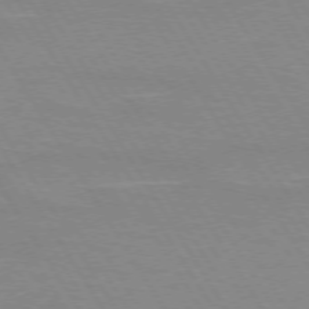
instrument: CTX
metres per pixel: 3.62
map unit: lApd
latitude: 73.1215
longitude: -56.1010
